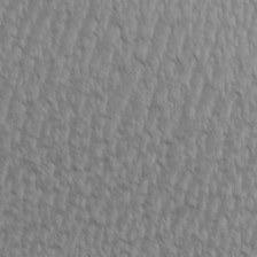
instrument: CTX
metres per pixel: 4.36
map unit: Aa
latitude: 9.0836
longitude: -130.2334
